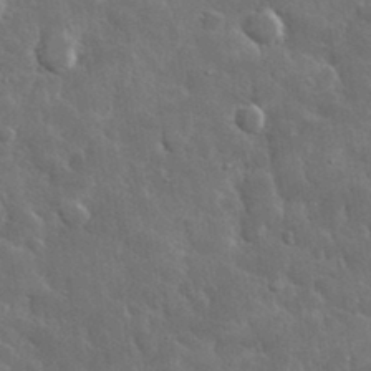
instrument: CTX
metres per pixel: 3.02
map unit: lHvf
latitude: 33.7639
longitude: -86.6679
